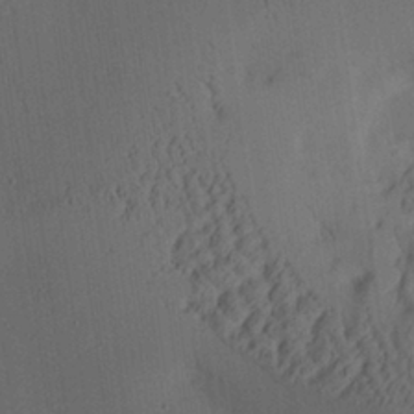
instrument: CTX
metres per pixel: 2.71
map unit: Aa
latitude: 26.5735
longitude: -137.5749
